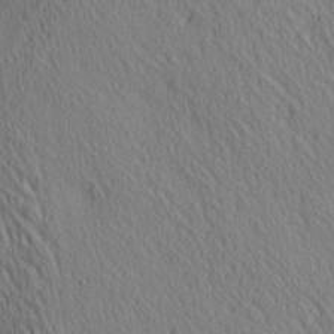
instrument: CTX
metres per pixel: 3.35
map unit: lAa
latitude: 4.9325
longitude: -117.0836
